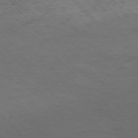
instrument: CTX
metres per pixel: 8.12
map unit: Hpe
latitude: -77.1431
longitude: 13.2565
